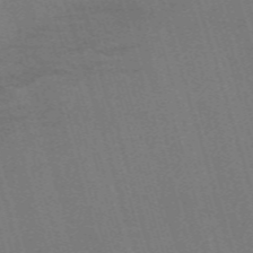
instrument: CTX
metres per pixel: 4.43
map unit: HNb
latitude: -53.5399
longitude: -42.6868
